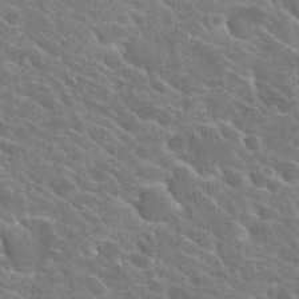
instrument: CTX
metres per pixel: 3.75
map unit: Hto
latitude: 25.2159
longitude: -36.8947
